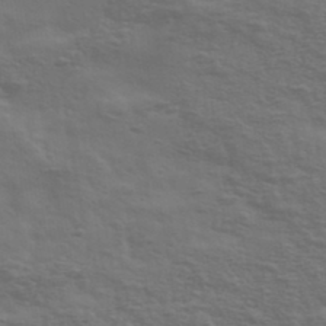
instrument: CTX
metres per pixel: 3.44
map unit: Ave
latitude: 39.7450
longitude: -113.7638
